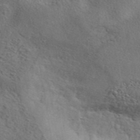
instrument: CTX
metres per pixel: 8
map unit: ANa
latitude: 41.7828
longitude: 51.6721
